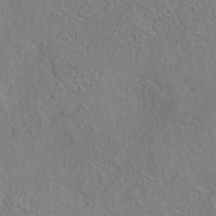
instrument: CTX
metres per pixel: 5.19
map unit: Nhe
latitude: -38.5007
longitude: 139.3132
